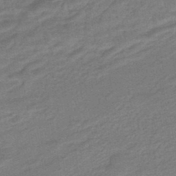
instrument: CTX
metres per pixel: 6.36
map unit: HNhu
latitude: -46.3495
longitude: 91.0487
